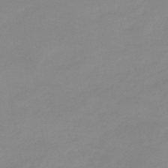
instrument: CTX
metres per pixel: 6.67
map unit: eHb
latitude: -44.9920
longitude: 85.6343
